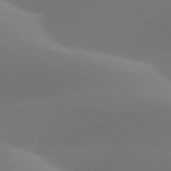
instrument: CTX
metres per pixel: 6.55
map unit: lApd
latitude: 78.1011
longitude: -50.5734
